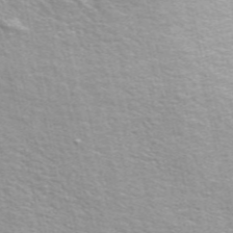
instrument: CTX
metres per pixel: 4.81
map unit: ANa
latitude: 49.3671
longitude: -73.7450
